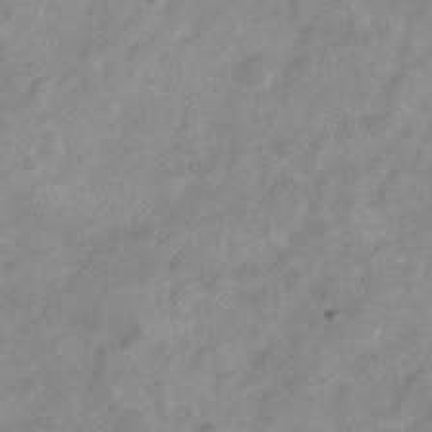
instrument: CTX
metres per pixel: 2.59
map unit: Nhu
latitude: 4.4601
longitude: -18.2333
